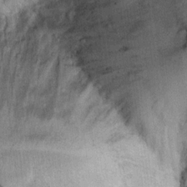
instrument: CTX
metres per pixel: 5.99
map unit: Ht
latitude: 10.4979
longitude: -39.9339
